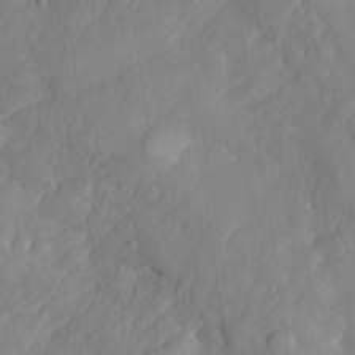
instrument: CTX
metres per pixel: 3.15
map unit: Nhe
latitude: -36.6896
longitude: 138.1417
